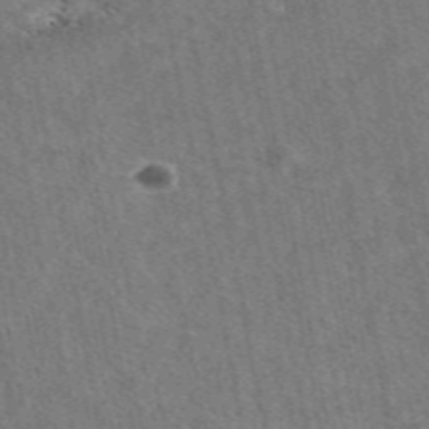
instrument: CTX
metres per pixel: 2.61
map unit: eAb
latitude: 49.0836
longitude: 116.8785
